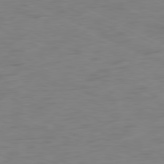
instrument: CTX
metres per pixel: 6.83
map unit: Ap
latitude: -81.0109
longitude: -61.2159
